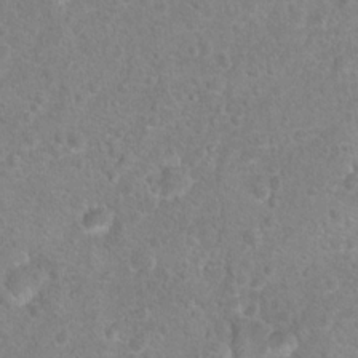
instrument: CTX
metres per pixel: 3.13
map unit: Hto
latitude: 16.6868
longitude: -41.6315
